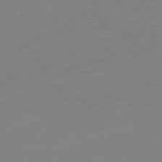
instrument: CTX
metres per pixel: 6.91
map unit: Ap
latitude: -77.9178
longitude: -77.5749
